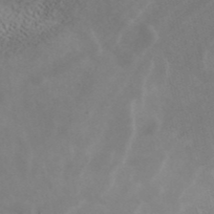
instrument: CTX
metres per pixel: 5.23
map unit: ANa
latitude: 42.1389
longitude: 14.8408
